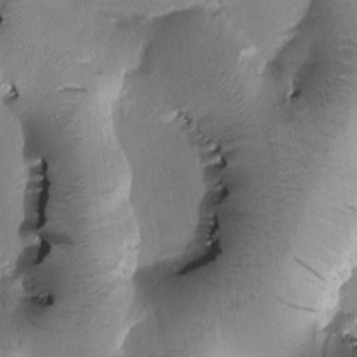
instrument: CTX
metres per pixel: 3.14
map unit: Htu
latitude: -0.5196
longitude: 172.1228
